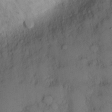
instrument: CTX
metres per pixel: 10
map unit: eHh
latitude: 12.8191
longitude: -61.9906
